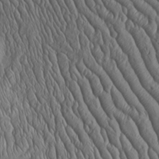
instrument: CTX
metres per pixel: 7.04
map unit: Htu
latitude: -3.5210
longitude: 157.1620
